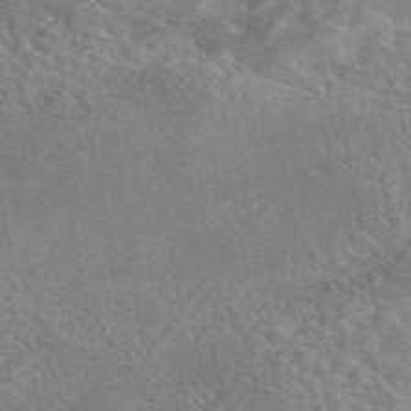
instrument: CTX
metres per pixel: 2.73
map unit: eAb
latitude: 44.7246
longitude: 124.9164
